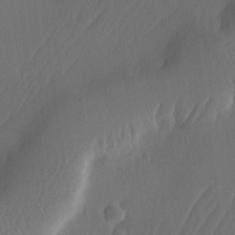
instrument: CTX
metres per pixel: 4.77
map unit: Ave
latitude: -11.2943
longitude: -121.6883
